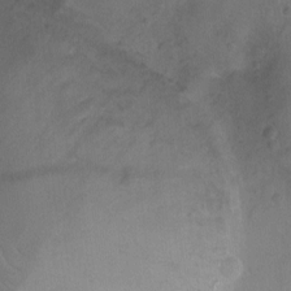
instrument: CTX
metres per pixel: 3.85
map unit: Ht
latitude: -9.3510
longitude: -21.4805
